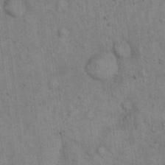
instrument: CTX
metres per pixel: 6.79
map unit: eHh
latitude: 16.1767
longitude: -63.2537
